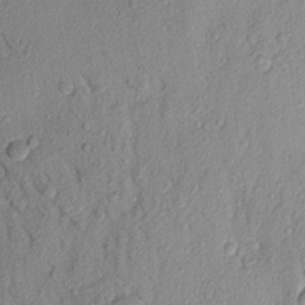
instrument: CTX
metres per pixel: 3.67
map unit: Aa
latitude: 17.6883
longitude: -146.6680
